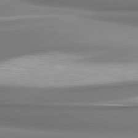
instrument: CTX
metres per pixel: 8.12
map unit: lApd
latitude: 80.6490
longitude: 178.9163
